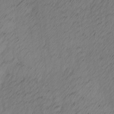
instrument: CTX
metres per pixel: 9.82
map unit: Ave
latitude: 13.5371
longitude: -106.4223
